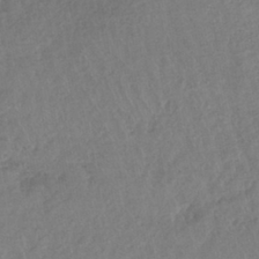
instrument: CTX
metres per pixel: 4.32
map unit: lHb
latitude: -40.9919
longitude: 69.2942
